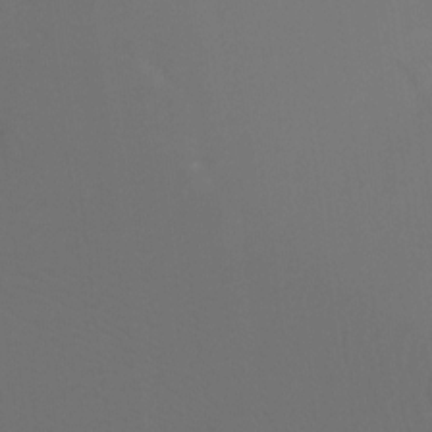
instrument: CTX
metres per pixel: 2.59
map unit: Ht
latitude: -7.8800
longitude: -32.8758
